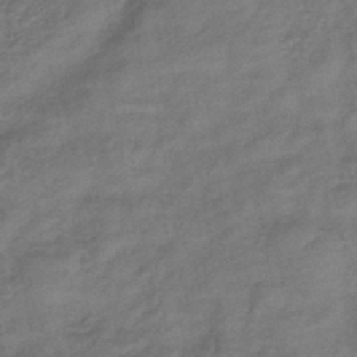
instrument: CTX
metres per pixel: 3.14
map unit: eHb
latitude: -43.1053
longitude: 82.9542
